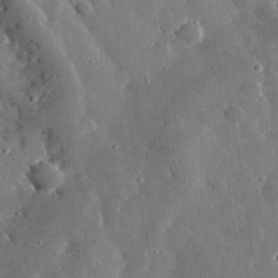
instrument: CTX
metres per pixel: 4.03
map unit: lHvf
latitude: 32.8947
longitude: -84.4034
